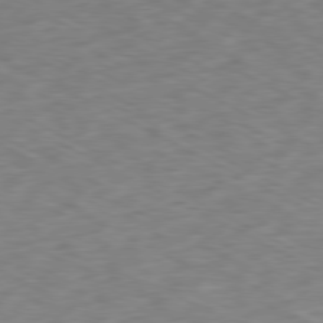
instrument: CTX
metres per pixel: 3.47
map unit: Ap
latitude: -79.5777
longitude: -68.3090
